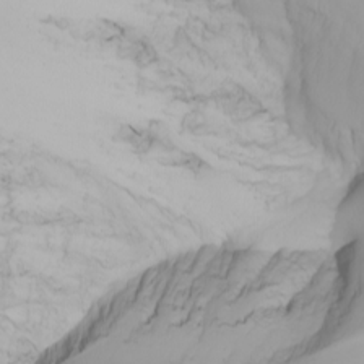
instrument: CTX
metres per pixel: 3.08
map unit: Nhu
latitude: -5.7666
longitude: -93.2348
